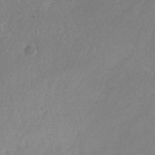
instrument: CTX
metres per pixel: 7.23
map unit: HNb
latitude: -31.1431
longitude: 63.7666
